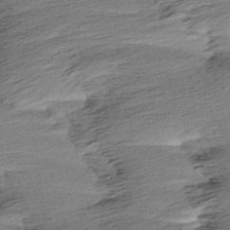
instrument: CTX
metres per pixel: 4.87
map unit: Aa
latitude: 6.1956
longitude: -137.7450
